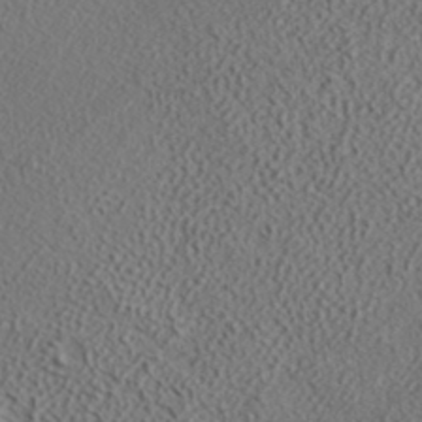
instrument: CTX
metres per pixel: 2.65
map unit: ANa
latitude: 35.7638
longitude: 14.7652
